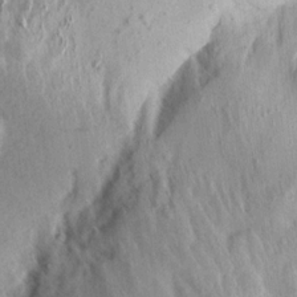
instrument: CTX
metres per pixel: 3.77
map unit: Aa
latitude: 13.1970
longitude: -143.6883
